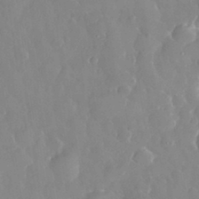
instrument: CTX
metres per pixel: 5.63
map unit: eHh
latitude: 33.1781
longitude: -59.8583
